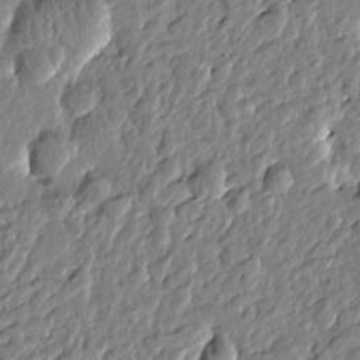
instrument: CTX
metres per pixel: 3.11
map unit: Htu
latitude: -0.1228
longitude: -178.3468
